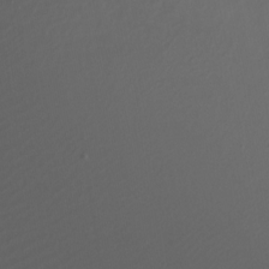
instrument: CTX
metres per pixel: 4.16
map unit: Nhu
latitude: -7.4643
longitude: -52.3090
